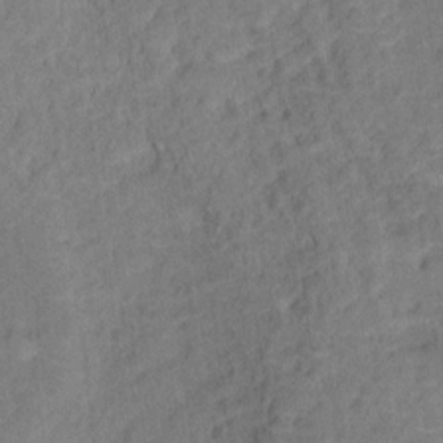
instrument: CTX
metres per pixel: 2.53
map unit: Ht
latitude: 13.7639
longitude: -39.7827
